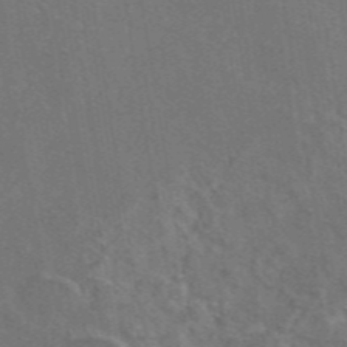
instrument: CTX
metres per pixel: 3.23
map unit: eAb
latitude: 46.6302
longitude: 109.5588
